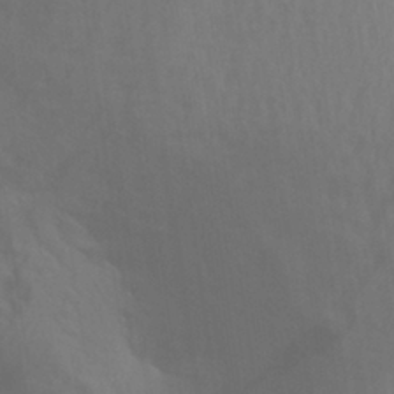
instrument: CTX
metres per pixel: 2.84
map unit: Aa
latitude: 29.5749
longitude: -136.6680
